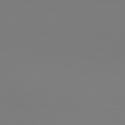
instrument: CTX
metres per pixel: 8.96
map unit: Hpe
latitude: 77.4804
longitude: -133.8961
